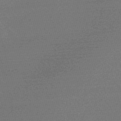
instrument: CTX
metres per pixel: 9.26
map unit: Nve
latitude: -56.7463
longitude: 61.5588
